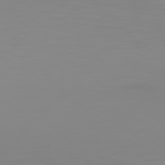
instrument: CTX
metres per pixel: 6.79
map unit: Hpe
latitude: 78.0822
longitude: -138.7057
